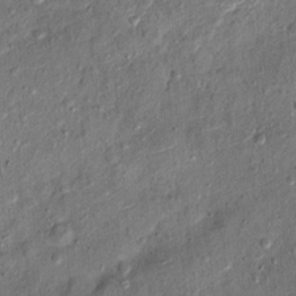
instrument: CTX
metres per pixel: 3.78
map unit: Ht
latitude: 11.2537
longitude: -37.8583
